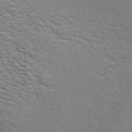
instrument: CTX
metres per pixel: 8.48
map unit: ANa
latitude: 48.7435
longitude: -75.0270
